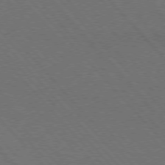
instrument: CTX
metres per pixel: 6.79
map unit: lApd
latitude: 75.1781
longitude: -81.6883
